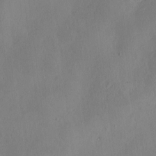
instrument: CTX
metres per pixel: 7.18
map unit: HNhu
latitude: 3.4048
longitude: -7.1403
